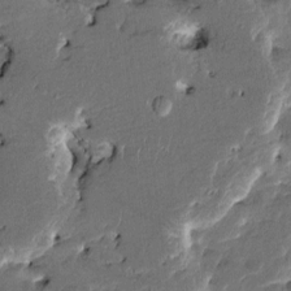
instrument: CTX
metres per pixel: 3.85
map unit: HNhu
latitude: 5.6127
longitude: -5.6316
